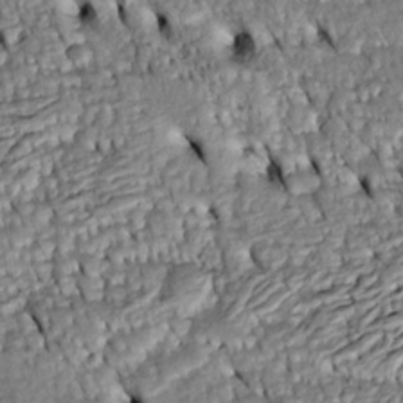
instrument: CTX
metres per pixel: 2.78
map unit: Htu
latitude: -5.1620
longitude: 153.7477
